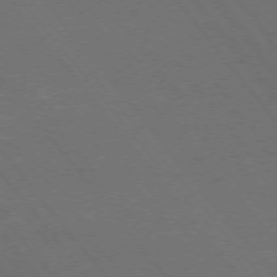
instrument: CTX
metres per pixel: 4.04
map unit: Ap
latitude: -75.5777
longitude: -74.6302
